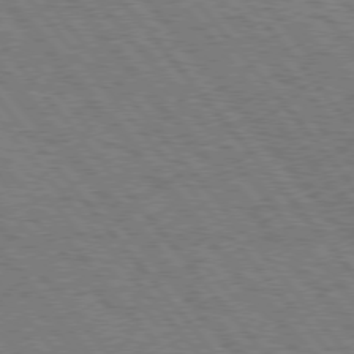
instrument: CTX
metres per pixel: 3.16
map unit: Hpe
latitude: 75.6883
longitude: -140.0444
